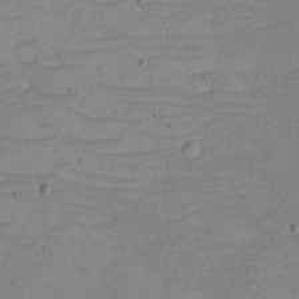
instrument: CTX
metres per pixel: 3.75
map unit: eHh
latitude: -5.1242
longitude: -81.7450
